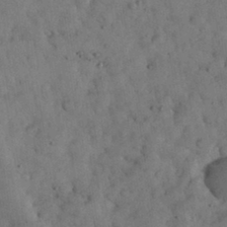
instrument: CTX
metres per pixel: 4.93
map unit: eHh
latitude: 32.6113
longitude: -69.4427
